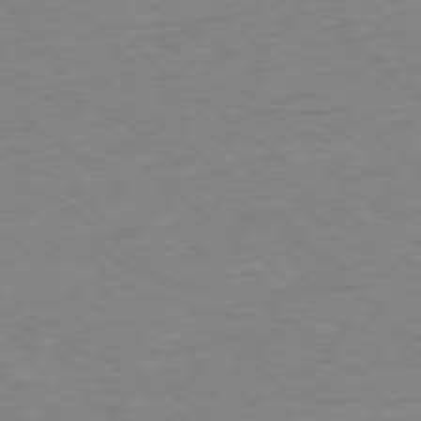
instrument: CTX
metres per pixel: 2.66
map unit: Ap
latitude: -77.6155
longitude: -76.8380
